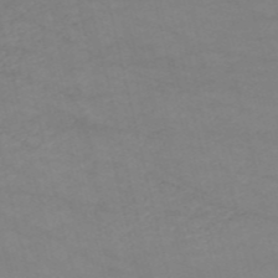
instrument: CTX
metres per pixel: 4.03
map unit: HNb
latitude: -53.4265
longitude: -37.5182
